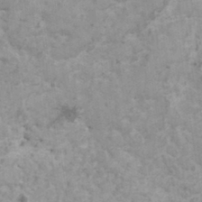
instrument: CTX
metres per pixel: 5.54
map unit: HNhu
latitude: 0.2711
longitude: 3.9367
